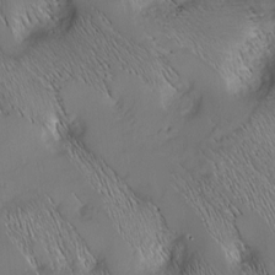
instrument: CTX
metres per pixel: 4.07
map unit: Nhu
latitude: -7.6155
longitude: -151.9339
